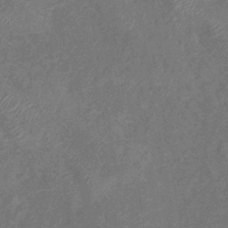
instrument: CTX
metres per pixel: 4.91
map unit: eHb
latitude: -39.5021
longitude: 77.4454
